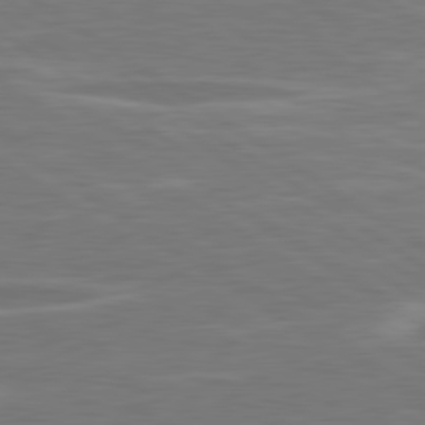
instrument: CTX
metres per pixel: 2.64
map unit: lApd
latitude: 79.7828
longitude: -127.0648
